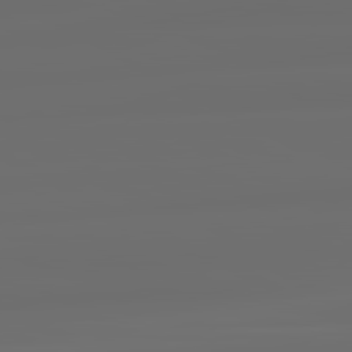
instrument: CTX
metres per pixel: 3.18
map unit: lApd
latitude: 83.5560
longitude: -126.9325
